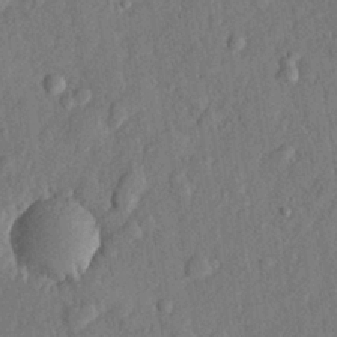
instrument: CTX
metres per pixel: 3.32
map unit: lHvf
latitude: 22.6679
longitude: 144.3684
